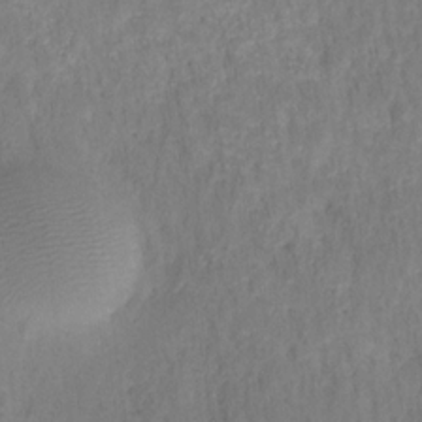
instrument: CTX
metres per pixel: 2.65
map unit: HNhu
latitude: -27.8611
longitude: 73.8800
